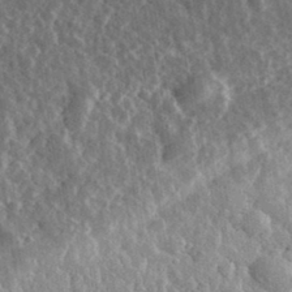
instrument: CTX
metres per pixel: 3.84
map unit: eHh
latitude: 33.5749
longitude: -79.6316
